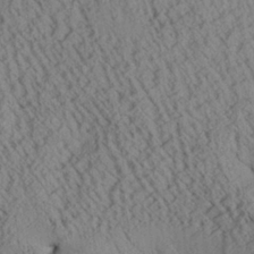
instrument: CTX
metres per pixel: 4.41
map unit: Aa
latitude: 25.7260
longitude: -134.2333
